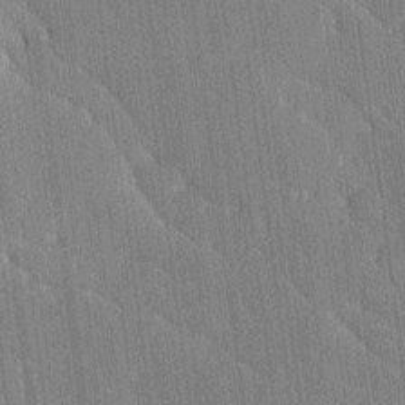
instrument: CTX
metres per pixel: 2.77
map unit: Ave
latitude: 20.0822
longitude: -137.3671
